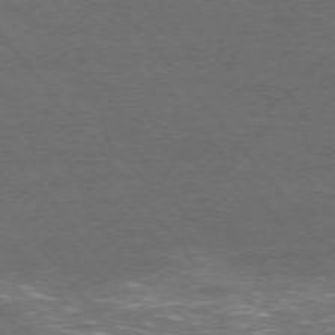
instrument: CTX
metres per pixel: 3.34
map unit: Ap
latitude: -75.5588
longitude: -74.1956
